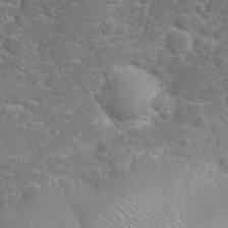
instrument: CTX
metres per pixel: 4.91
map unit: eHh
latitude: 32.2145
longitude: -61.4426
